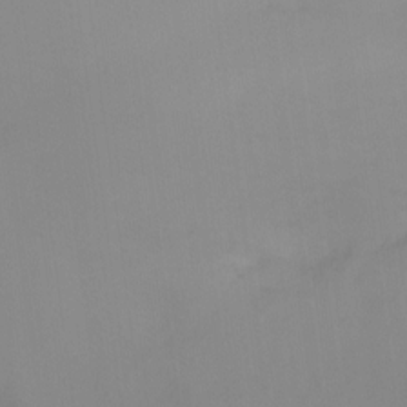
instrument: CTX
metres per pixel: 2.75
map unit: Ht
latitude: -15.2565
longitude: -53.2348
